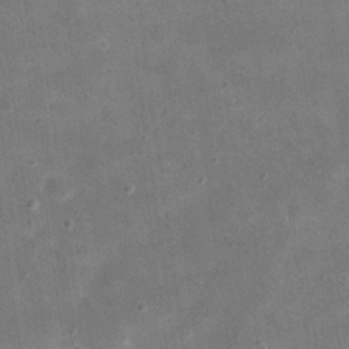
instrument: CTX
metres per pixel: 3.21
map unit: eHh
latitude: 20.9892
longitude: -66.5734
